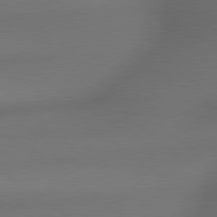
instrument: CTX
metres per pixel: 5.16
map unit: lApd
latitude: 79.5938
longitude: -173.3670
